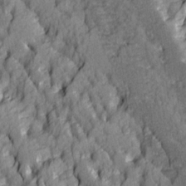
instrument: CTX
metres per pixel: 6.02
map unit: Ave
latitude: 14.5357
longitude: -131.7450
